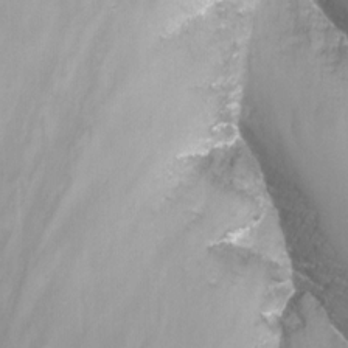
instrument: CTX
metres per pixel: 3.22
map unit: Nhu
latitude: -12.9353
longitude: -59.8772
